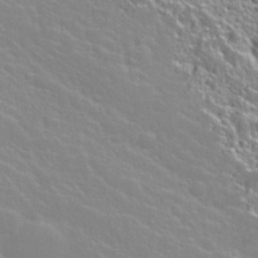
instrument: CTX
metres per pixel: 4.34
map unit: Nhu
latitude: 28.4979
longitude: -51.9528
